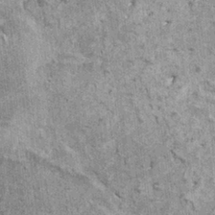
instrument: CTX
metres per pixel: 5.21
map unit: HNhu
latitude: 3.5560
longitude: 5.0675
